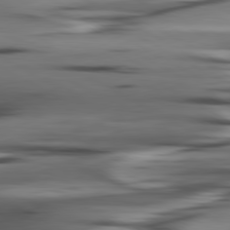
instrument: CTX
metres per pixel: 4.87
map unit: lApd
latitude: 80.7246
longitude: -122.6113
